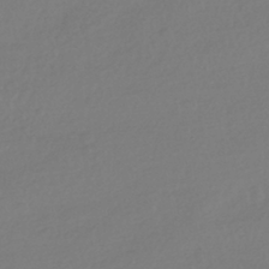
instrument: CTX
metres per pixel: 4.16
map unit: HNhu
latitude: -41.1053
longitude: 96.9353
